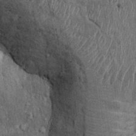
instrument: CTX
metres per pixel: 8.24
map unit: Ht
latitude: -0.3118
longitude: -13.9717
